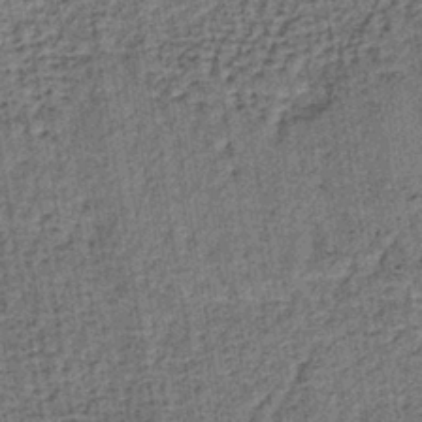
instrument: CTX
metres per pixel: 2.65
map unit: lHb
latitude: -39.8234
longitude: 60.5763
